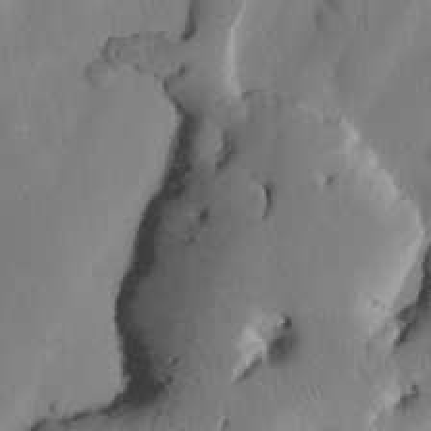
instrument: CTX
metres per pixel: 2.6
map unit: Htu
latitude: 2.0255
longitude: 176.1984
